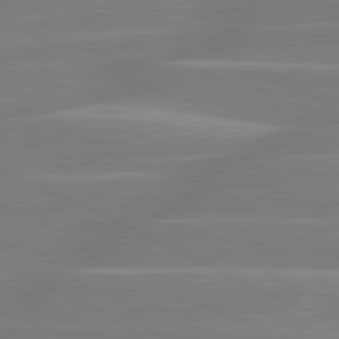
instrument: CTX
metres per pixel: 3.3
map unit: lApd
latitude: 81.1403
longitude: -135.1781
